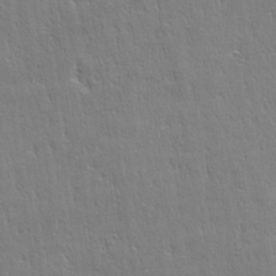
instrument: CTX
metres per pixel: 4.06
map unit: Ave
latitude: 22.4979
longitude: -135.6694
